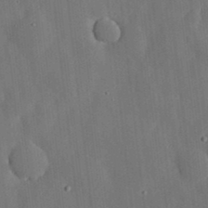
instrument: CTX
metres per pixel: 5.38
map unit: lHvf
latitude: 18.7624
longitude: -113.0269
